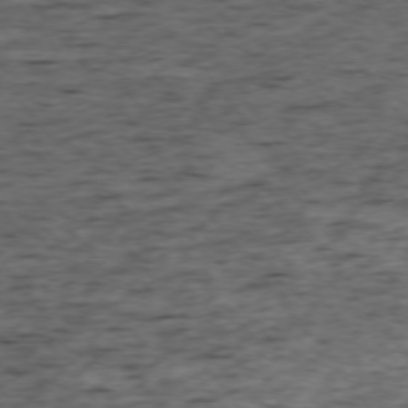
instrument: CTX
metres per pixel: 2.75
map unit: Ap
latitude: -75.2376
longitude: -90.7624
